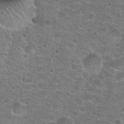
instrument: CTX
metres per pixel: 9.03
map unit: Hto
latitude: 25.3481
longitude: -49.7450
